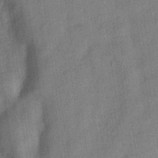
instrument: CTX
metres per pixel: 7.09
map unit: Hve
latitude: -31.8611
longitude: 92.1228
